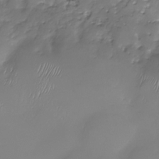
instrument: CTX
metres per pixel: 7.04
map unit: Nhu
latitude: -29.7667
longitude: -64.2711
